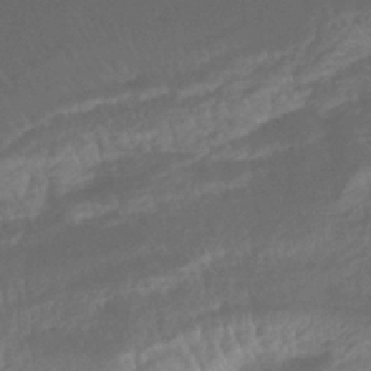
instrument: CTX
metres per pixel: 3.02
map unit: lHb
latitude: -40.8219
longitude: 78.2928
